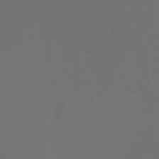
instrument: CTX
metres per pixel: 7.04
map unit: Htu
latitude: -6.6518
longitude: -74.1767
